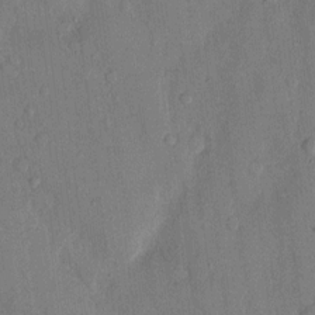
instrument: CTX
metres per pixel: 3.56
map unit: Hto
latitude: 9.9906
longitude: -58.3656
